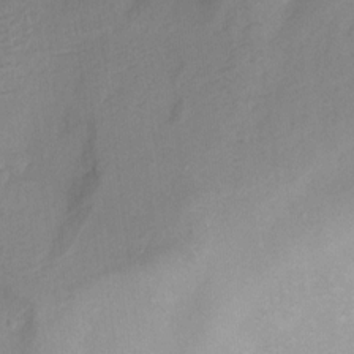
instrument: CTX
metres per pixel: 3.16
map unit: Hto
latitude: 7.1214
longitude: -36.1767
